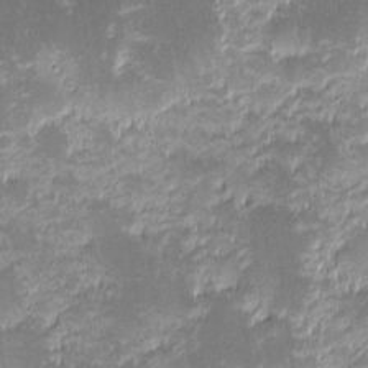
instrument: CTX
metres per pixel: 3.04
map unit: eHh
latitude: -1.5777
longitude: -86.4790
